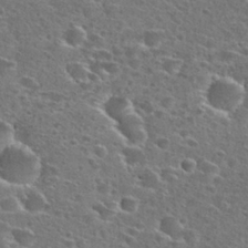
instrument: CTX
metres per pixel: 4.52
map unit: Hto
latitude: 27.2915
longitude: -47.0837
